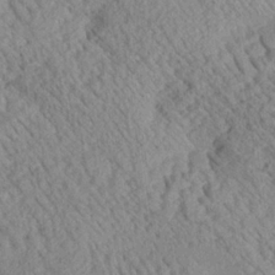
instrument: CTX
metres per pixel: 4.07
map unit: Aa
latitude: 24.9513
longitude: -134.3845
